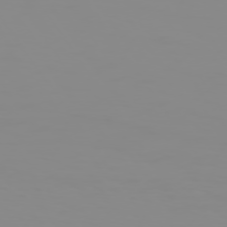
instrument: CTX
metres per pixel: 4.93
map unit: Hpe
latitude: 74.4034
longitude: -128.1200
